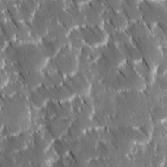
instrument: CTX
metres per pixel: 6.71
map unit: Ave
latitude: 9.1592
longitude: -104.3279
